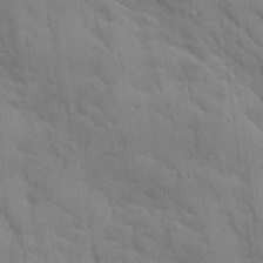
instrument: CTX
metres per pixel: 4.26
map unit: Ave
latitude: 9.5938
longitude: -102.7624
